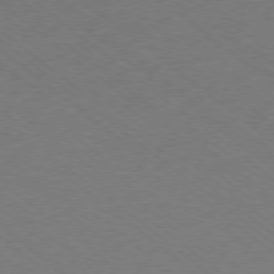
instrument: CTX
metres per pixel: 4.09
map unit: Ap
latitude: -78.1605
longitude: -76.2711
